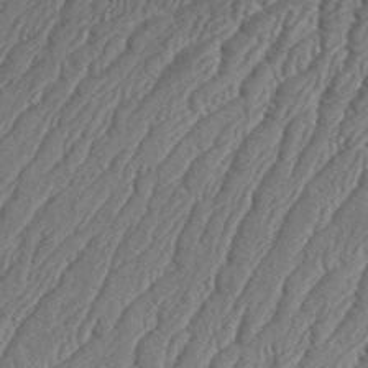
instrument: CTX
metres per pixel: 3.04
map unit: eHh
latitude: 36.9136
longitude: -137.4049
